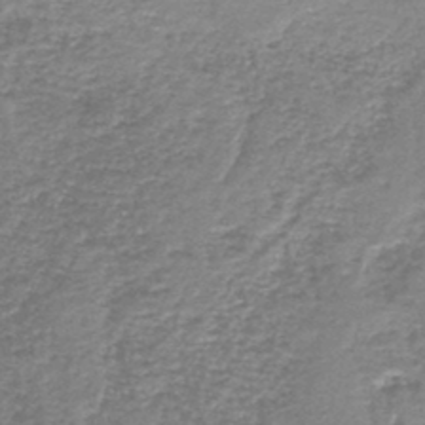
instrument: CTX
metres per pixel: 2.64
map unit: HNb
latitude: -44.2173
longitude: 50.1795
